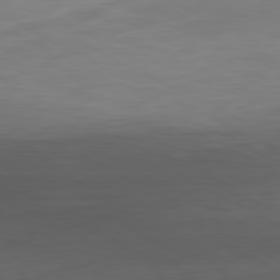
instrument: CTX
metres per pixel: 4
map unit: Hpe
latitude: -81.0298
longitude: 19.0675
